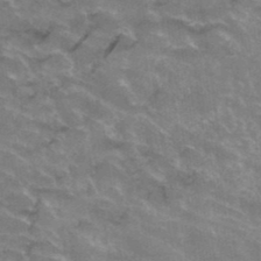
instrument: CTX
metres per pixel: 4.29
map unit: Hto
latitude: 37.6127
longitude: -41.5560
